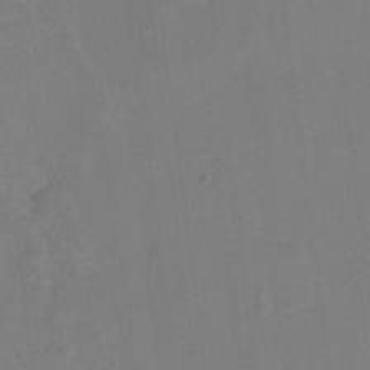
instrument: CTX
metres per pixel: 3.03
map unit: Ht
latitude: -10.5385
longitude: -23.7638
